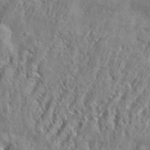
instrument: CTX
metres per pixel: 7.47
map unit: Aa
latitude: 34.3278
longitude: -134.9324
